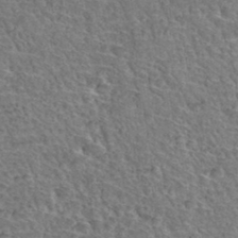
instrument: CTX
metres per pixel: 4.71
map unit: Hto
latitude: 35.1970
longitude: -46.6491
